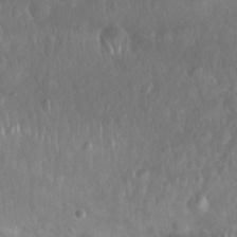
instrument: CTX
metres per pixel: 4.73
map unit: Nhu
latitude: 27.1214
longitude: -63.8395
